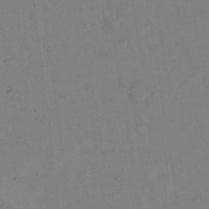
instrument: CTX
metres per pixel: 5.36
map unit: Nhu
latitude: 23.7827
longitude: -62.5168
